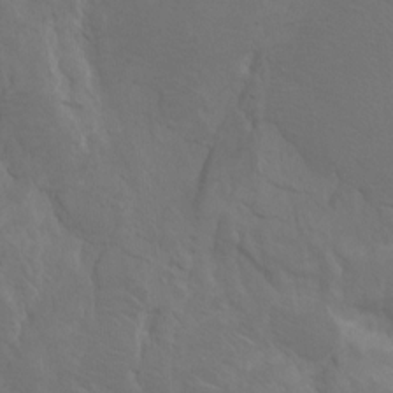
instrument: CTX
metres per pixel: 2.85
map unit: Htu
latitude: -7.2565
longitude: -65.7827
